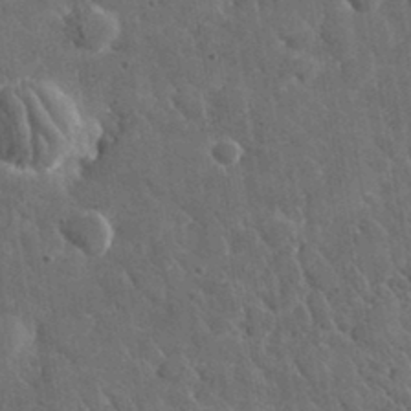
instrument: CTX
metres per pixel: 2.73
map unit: lHvf
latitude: 34.3278
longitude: -86.2333
